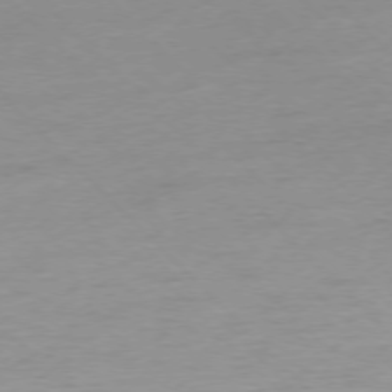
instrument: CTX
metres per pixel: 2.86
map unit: Ap
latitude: -76.8597
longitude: -63.0648
